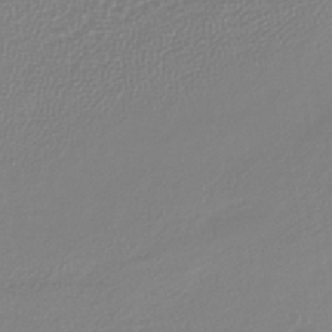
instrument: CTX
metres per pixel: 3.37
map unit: lHb
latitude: -40.5196
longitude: 64.6330
